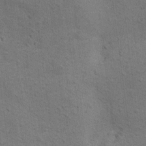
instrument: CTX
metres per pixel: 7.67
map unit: Hto
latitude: 11.8961
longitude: -37.0080
